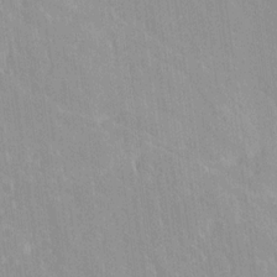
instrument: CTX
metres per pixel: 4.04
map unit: Ave
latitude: 19.6882
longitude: -136.7435
